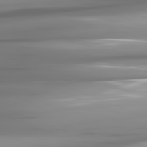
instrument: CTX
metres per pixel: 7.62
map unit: lApd
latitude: 81.7261
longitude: -142.8947
